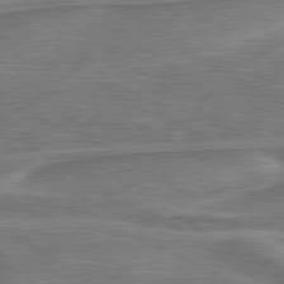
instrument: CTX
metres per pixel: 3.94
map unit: lApd
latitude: 79.8206
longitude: 173.2187
